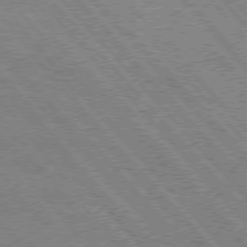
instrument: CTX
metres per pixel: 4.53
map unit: Hpe
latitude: 75.7639
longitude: -151.1403
